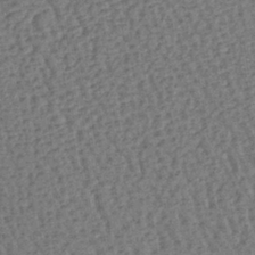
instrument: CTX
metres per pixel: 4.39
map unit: lHb
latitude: -39.4644
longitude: 62.8408
